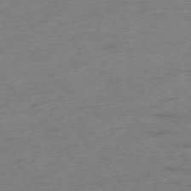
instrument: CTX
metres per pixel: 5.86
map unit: Hpe
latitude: -76.3495
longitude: -11.6505
